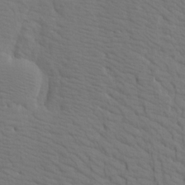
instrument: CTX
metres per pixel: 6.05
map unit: Aa
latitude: 19.2915
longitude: -142.3090
